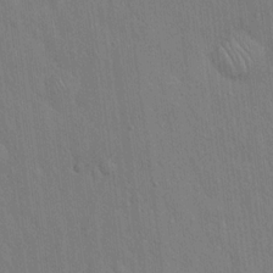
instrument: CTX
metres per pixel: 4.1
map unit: Hto
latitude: 16.6302
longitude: -57.7071
